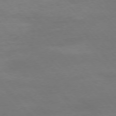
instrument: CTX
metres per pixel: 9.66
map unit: Ap
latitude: -76.3495
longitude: -83.7260
